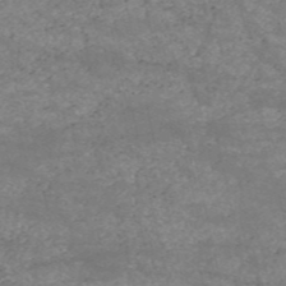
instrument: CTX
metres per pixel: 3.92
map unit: HNb
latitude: -53.2942
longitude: -38.7813
